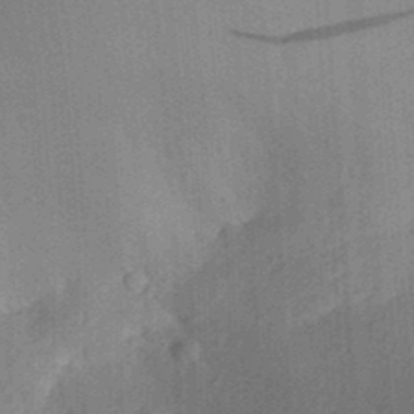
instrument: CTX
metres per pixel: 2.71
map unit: Aa
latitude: 30.1389
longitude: -142.1011
